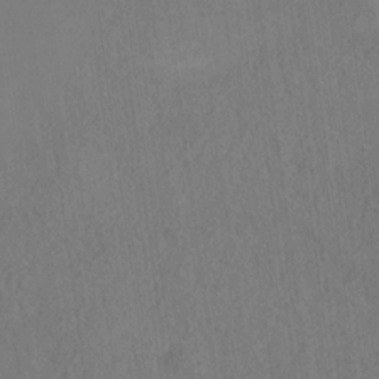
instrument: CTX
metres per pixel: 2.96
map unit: HNhu
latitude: -28.7274
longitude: 66.6518
